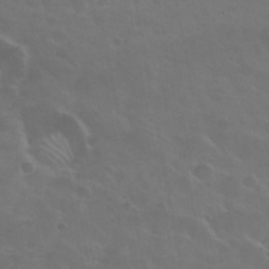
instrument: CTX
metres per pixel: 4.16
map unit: Nhu
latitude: 30.6113
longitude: -54.8569
